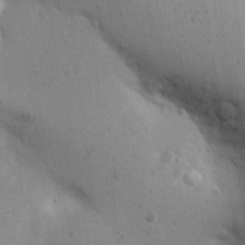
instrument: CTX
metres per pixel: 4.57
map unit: Aa
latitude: 26.6680
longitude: -143.5560
